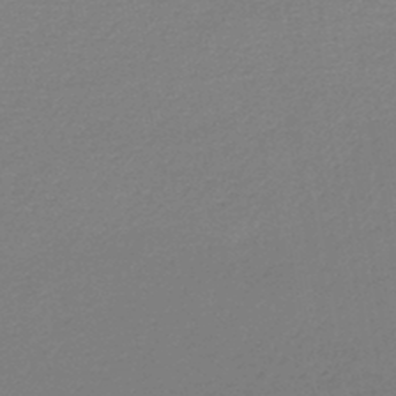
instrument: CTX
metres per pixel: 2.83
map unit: lHb
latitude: -45.3699
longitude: 63.1431
